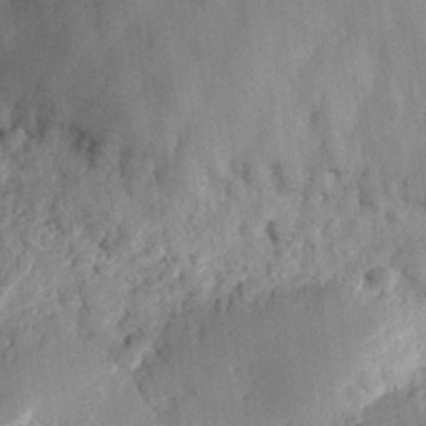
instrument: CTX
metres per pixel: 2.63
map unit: eHh
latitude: 26.5735
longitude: -82.1199
